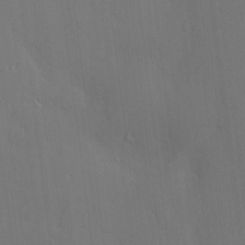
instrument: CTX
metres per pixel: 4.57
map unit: Hve
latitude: -9.5777
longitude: 175.7099
